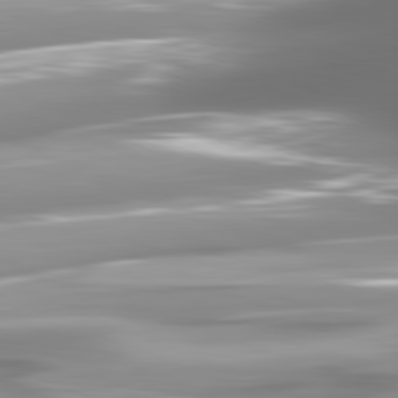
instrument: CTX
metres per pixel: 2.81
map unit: lApd
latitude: 82.0444
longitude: -147.7639
